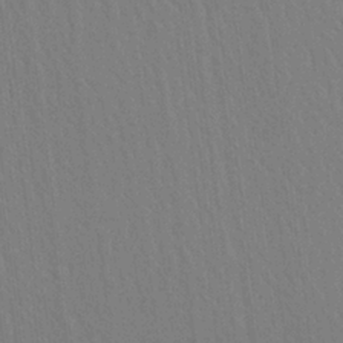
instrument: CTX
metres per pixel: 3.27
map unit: Aa
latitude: 24.8946
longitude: -133.3104
